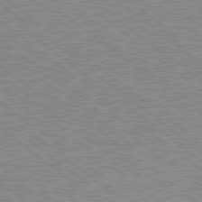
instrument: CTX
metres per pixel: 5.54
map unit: Hpe
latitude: 78.6302
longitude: -168.8191
